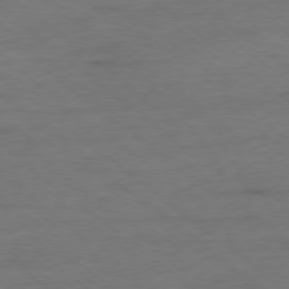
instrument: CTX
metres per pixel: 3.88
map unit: Ap
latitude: -78.3873
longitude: -92.3845
